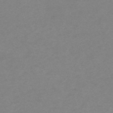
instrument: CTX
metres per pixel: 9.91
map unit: HNb
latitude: -55.4832
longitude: -41.1970
